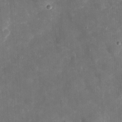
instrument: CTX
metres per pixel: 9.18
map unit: eHh
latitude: 4.9703
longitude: -70.5357
